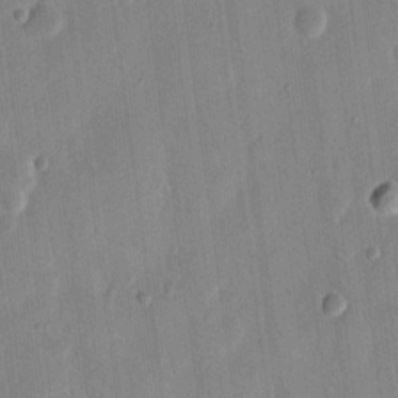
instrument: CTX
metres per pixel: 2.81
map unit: eHh
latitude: 13.3860
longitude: -69.5749
